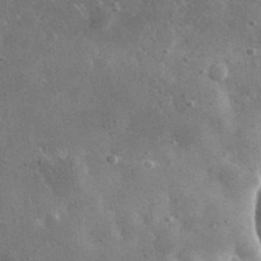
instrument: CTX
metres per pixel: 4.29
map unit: lHvf
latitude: 31.5749
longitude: -89.1215
